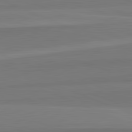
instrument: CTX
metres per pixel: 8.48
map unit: lApd
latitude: 82.7246
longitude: 156.6896
